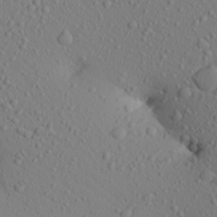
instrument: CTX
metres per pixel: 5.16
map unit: Aa
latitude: 22.9514
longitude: -146.0255
